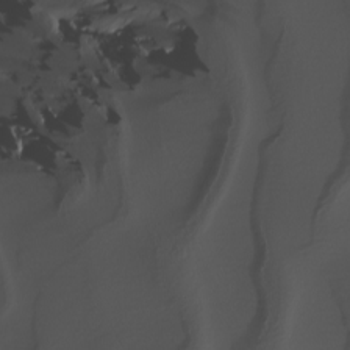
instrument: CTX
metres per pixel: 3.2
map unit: Nhu
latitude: -5.5210
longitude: -95.6694
